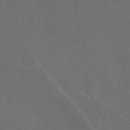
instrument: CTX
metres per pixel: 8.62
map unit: Nhu
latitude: 23.9717
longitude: -63.8773
